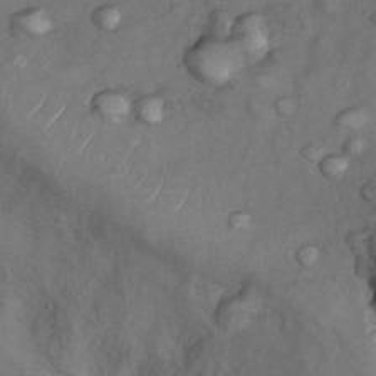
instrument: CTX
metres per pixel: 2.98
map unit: Nhu
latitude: 9.4238
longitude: -23.4237
